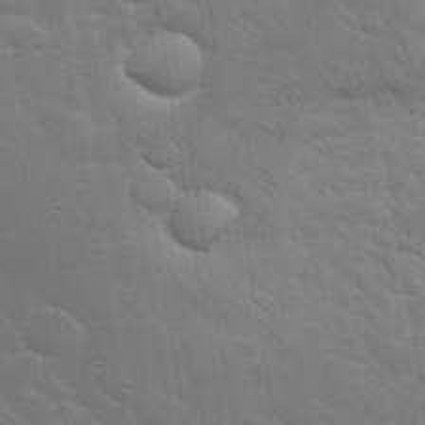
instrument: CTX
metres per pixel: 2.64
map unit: eHh
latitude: 36.2334
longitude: -66.3089
